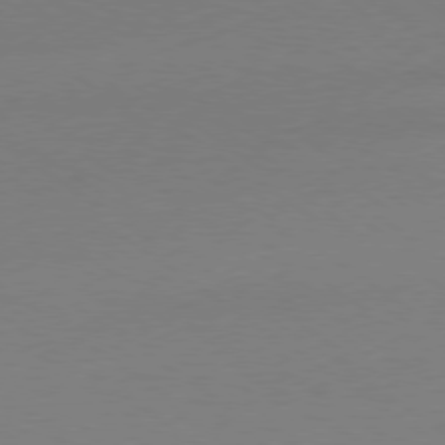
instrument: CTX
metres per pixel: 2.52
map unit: Ap
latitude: -79.1998
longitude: -97.6505
